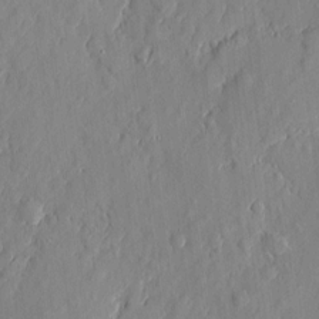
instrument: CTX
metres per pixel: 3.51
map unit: eHh
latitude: 6.1578
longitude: -73.4616
